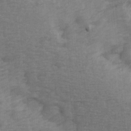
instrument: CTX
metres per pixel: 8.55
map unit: Ave
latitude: 14.3090
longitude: -105.2726
